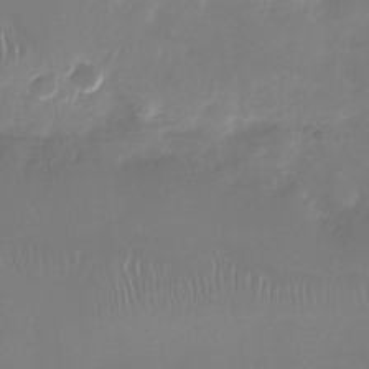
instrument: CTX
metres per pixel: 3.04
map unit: Nhu
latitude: -27.5588
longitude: -61.1403
